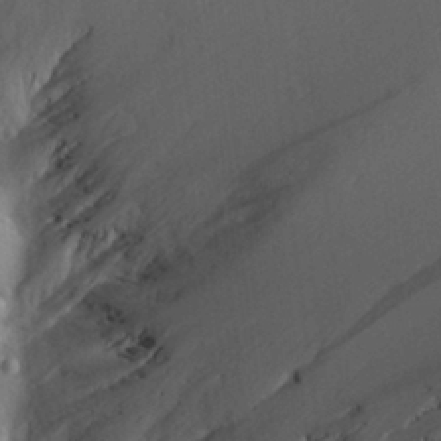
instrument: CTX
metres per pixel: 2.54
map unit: Aa
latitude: 28.0822
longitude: -145.1403
